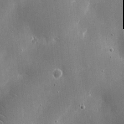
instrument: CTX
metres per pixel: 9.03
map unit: eHh
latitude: 10.2712
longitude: -69.5938
